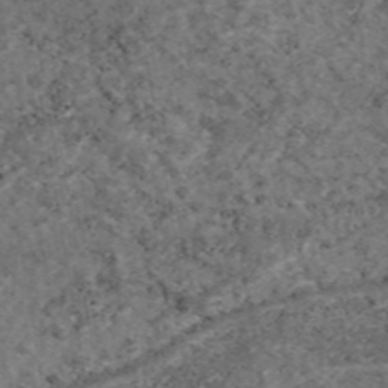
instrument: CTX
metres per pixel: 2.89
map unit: eAb
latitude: 46.4223
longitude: 118.0283
